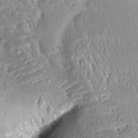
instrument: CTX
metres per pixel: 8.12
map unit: Aa
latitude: 10.8002
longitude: -141.7071
